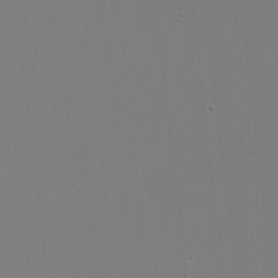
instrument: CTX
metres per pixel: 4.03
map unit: eHh
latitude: -6.0661
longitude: -83.4237
